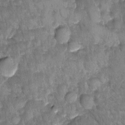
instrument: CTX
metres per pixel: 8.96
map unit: Ave
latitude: -11.4077
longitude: -119.0080
